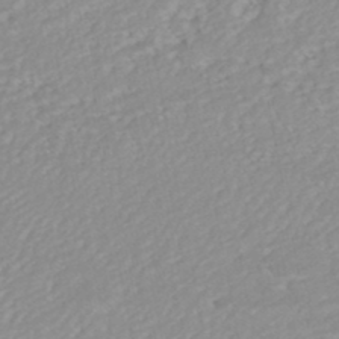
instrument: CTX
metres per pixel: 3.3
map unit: HNhu
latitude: -46.8030
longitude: 105.7855
